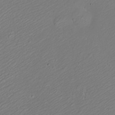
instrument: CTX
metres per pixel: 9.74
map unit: eHh
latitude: -9.1809
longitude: -69.8772
